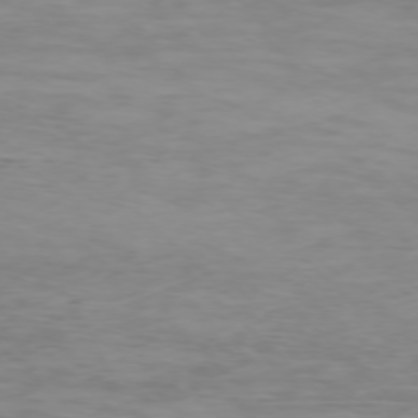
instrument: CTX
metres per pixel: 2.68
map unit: Ap
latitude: -76.3873
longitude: -68.0444
